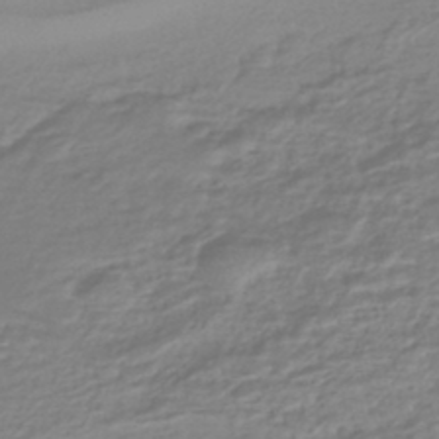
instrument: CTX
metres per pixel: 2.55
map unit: HNhu
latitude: -45.5021
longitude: 96.4818
